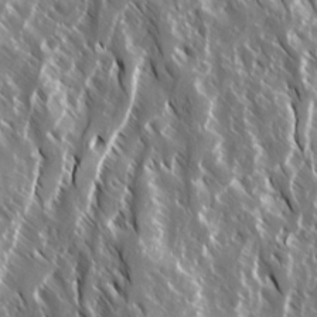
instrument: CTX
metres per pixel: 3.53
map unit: Ave
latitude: 15.0648
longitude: -133.3860
